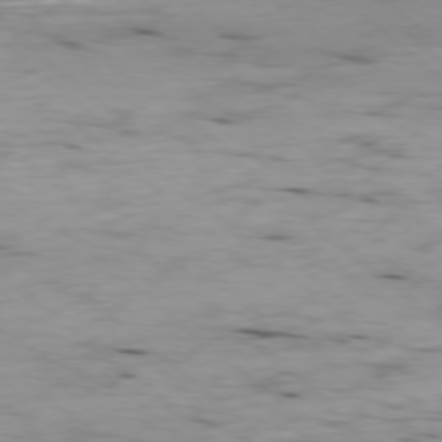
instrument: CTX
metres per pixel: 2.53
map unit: Ap
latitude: -78.6329
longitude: -88.7247
